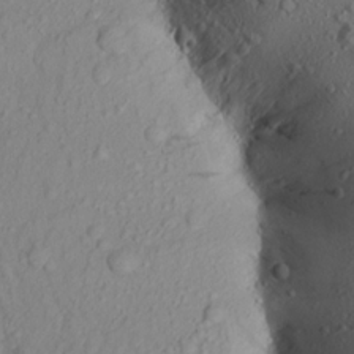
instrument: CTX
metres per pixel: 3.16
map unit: Aa
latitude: 17.0081
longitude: -146.2334
